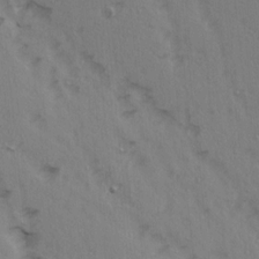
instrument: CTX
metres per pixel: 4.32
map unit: Ave
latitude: 14.8947
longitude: -105.2537
